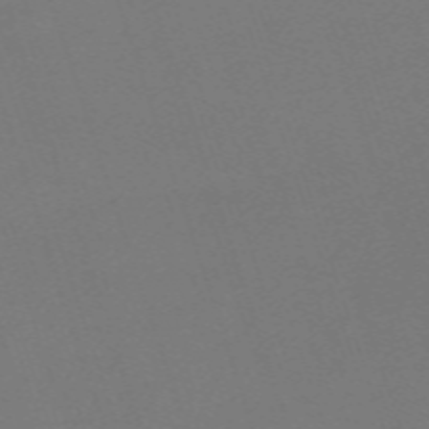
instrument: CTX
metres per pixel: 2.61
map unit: eHh
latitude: -62.9541
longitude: 51.8233
